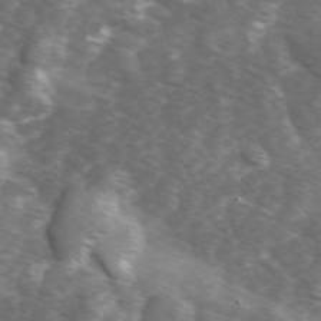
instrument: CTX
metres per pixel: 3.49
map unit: Ave
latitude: 1.2915
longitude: -112.8569
